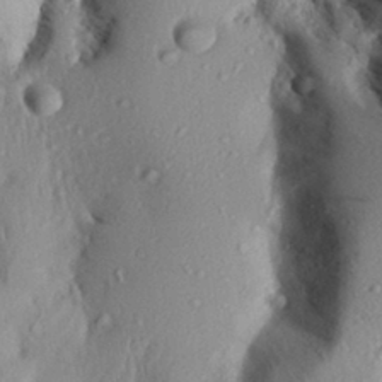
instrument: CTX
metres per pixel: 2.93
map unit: Aa
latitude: 30.0822
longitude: -135.5182
